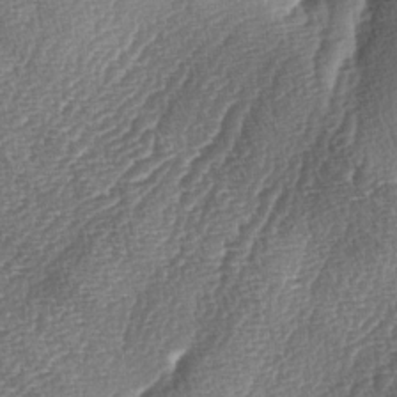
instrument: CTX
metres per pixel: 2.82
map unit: lAa
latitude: -4.5951
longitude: -129.2159
